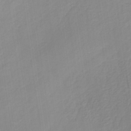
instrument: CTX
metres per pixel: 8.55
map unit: HNb
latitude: -31.8422
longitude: 59.9178
